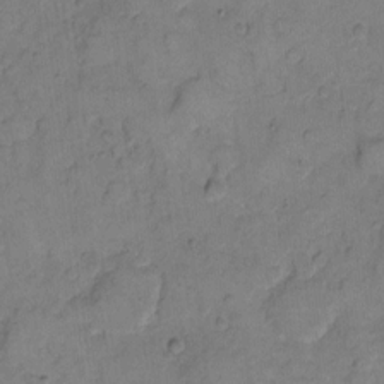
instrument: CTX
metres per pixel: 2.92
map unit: eHh
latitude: 10.6113
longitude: -64.4979
